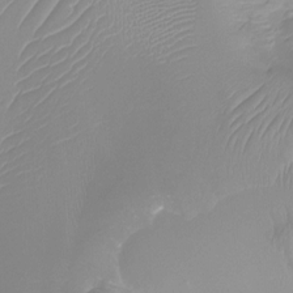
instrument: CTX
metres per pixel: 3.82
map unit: Htu
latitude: -13.3888
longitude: -45.0269
